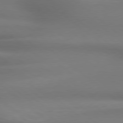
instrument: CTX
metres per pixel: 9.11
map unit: Hpe
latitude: 78.7624
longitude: -133.2159
